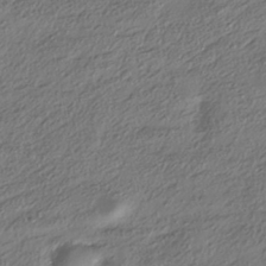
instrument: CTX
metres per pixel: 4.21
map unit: HNhu
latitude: -41.1053
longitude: 107.6533
